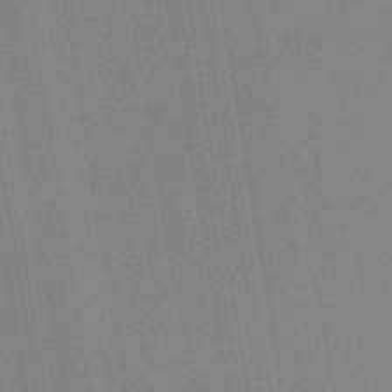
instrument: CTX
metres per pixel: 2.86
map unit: HNb
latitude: -44.3117
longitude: -40.6868
